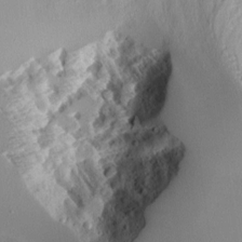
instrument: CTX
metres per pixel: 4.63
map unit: Aa
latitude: 11.1970
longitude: -126.3656
